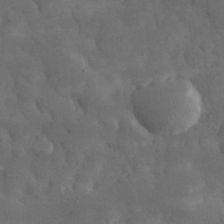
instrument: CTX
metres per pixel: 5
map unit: eHh
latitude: 31.7450
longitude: -70.4790
